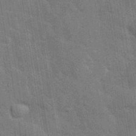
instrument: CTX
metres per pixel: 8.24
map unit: eHh
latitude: 37.5749
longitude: -66.1388
